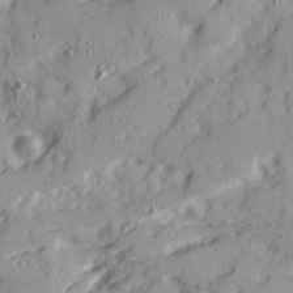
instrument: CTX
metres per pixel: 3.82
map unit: Ave
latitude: 22.0255
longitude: -131.6505
